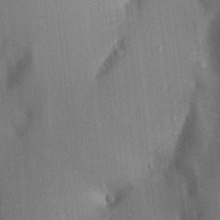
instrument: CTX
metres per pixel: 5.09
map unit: Aa
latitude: 24.7435
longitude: -135.8772
